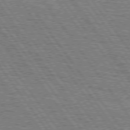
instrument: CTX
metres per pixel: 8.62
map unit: Hpe
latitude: 75.2159
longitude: -152.1389
